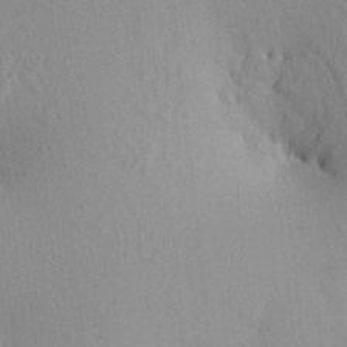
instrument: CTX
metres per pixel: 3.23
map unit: eHh
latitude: -0.6708
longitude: 17.8612
